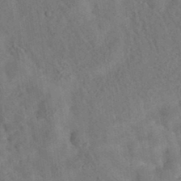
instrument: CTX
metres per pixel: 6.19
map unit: eAb
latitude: 34.7246
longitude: 109.1431
